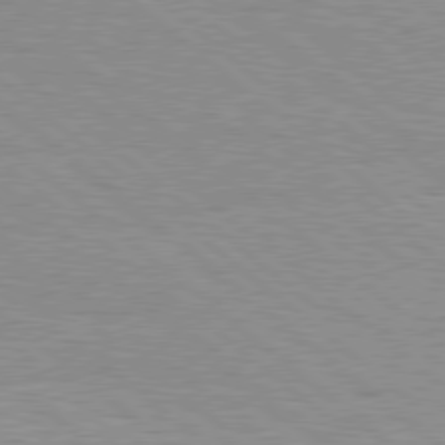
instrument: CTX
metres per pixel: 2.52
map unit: Hpe
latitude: 78.5924
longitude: -140.5734
